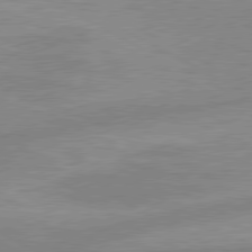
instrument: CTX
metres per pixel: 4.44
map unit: lApd
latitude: 80.2900
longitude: -169.1970
